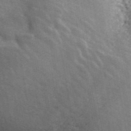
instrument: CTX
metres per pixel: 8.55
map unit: ANa
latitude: 44.4223
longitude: 46.9919
